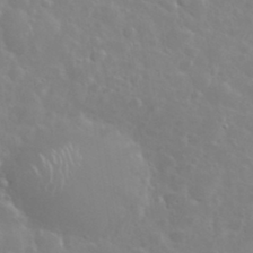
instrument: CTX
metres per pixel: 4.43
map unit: eHh
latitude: 35.0836
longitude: -60.2144
